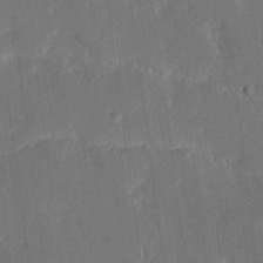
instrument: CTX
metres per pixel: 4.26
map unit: Ave
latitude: 16.2145
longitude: -139.0836
